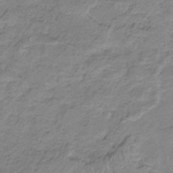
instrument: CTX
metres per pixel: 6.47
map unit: HNb
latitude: -33.7289
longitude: 60.0283
